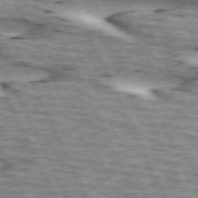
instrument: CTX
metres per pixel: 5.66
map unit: lApd
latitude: 72.9703
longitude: -54.6868
